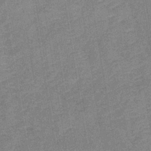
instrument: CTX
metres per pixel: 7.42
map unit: lHb
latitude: -36.8786
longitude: 73.7288
